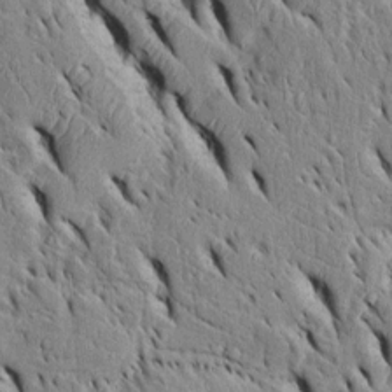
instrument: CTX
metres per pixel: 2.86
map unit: Htu
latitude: -3.2564
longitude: 151.6721
